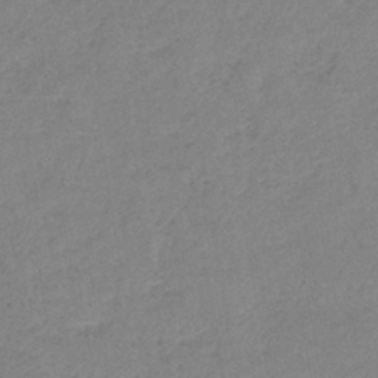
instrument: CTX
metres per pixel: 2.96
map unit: eHb
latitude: -40.7085
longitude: 79.4265
